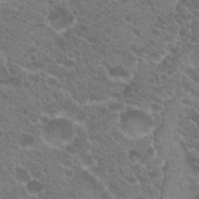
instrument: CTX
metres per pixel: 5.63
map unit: Hto
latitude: 20.4412
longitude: -34.2900
